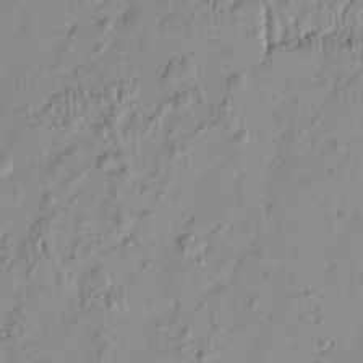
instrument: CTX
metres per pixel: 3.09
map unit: HNhu
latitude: -4.2550
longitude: 13.8611
